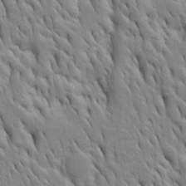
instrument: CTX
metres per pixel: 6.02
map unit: Htu
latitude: -4.2739
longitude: 151.0864
